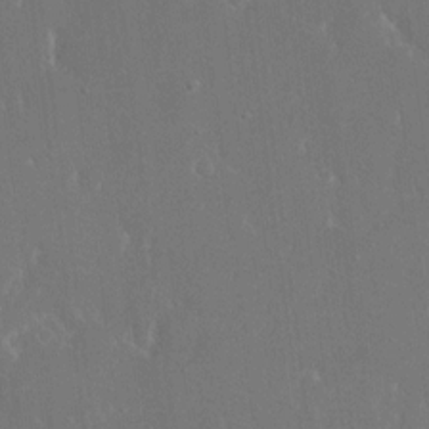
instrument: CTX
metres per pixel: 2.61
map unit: eHh
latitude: 15.7639
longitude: -72.1389
